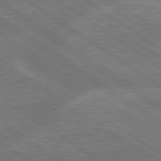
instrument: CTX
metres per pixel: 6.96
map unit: lApd
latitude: 79.7639
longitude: -161.5371
